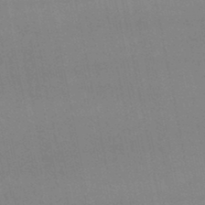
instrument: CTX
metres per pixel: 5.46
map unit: lHb
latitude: -48.1228
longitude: 75.9367
